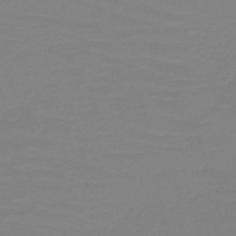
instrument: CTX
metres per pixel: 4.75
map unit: HNb
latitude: -49.3699
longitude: -51.1781
